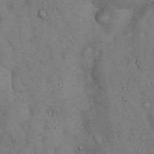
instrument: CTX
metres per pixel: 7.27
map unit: Hto
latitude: 15.5560
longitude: -59.9339
